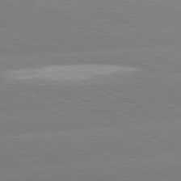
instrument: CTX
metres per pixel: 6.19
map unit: lApd
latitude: 80.9325
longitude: -155.5938
